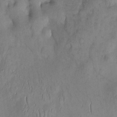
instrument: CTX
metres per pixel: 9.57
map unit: Htu
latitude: 2.5357
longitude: 148.5763
